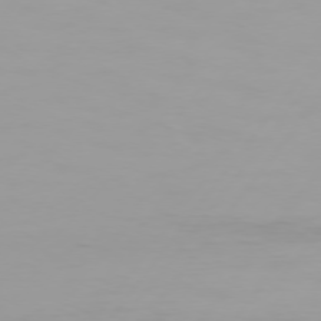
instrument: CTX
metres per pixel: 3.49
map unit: Hpe
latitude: 74.5357
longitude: -129.5560
